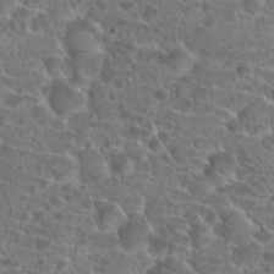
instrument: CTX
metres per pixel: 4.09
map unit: Hto
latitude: 19.8961
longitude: -40.8002
